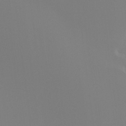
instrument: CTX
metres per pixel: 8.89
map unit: Ht
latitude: -15.8234
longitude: -47.8962
